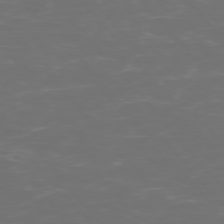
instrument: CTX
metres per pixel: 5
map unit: Ap
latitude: -75.4644
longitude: -76.6112
